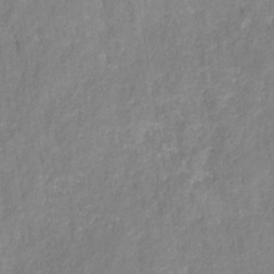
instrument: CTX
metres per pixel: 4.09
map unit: HNhu
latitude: -28.3117
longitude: 74.0094
